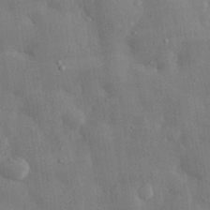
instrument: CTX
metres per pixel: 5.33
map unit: eHh
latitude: 29.2159
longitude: -79.1592
